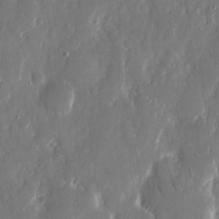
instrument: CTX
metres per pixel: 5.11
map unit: eHh
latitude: 13.1025
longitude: -72.2712
